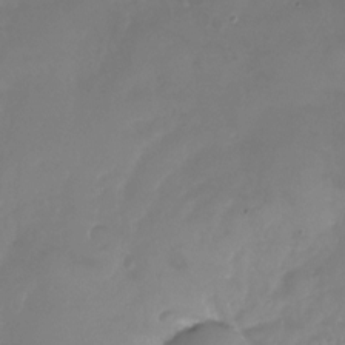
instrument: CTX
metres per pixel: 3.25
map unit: Nhu
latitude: -26.6329
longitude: -57.6693
